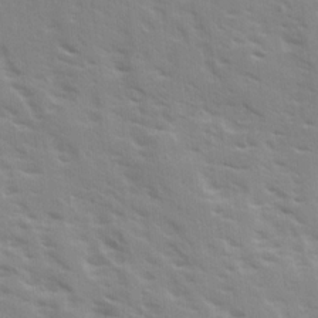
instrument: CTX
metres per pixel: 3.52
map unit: Ave
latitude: 15.4427
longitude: -130.4979
